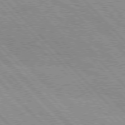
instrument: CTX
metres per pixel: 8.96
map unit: lApd
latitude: 76.5545
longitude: -73.2726
